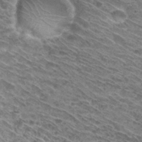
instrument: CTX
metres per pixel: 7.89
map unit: Hto
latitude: 30.5546
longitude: -45.7260
